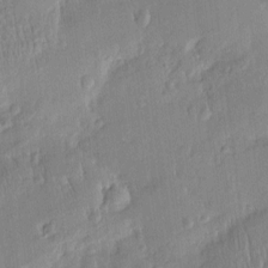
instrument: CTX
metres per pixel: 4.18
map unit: Htu
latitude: -5.2942
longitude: 173.7666
